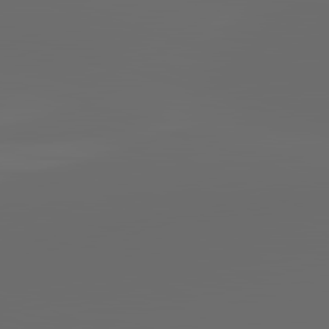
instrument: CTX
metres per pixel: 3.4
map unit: lApd
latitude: 83.7071
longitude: -129.0458
